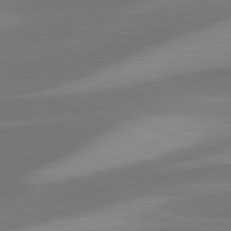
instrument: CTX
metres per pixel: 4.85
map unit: lApd
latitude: 81.5560
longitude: 125.3321
